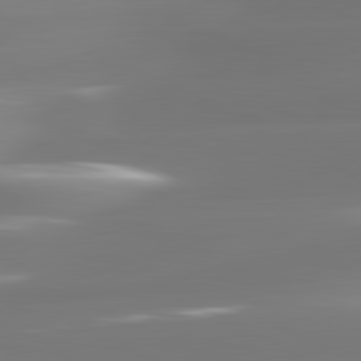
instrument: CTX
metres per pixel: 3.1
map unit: lApd
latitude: 81.5560
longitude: -134.4412
